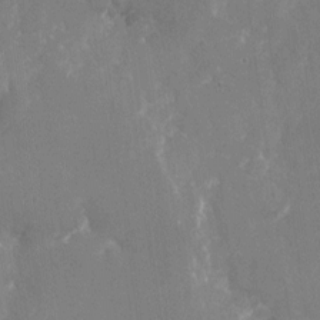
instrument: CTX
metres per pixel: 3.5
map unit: Nhu
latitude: -22.4062
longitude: -72.5357
